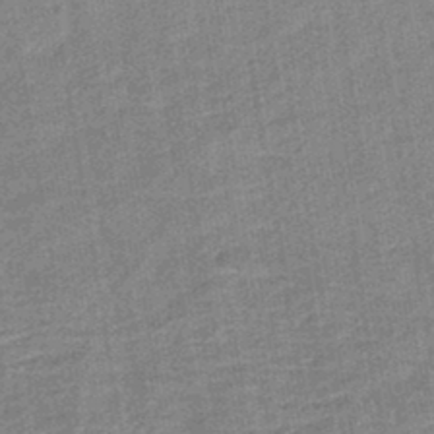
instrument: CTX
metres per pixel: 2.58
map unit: eHb
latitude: -44.1039
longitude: 86.7085
